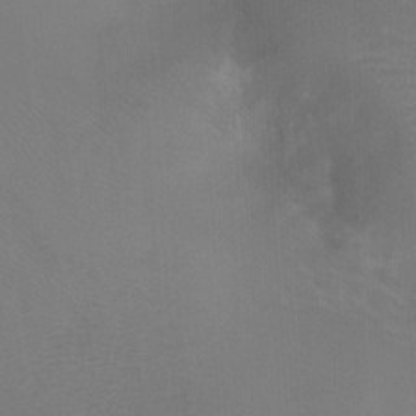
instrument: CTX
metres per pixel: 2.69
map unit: Ht
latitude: -7.0864
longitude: -28.4223
